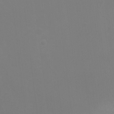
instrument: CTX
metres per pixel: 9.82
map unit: Hto
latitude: -7.5399
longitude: -39.0458
